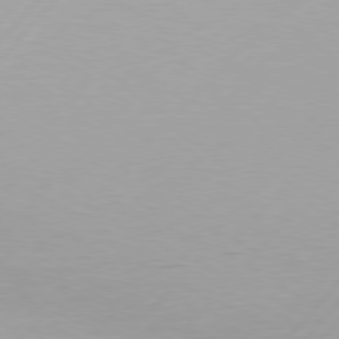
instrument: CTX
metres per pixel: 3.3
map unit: Hpe
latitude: 76.9324
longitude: -138.3089
